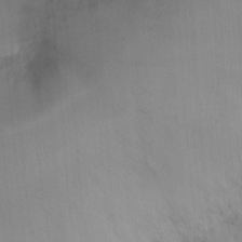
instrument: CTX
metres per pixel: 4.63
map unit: Ht
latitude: -5.8800
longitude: -25.6693
